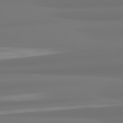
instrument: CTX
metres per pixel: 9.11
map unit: lApd
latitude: 82.1955
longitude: 175.8989
